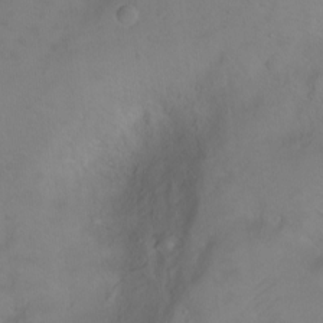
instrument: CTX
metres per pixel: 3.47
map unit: Ht
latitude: 0.8380
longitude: -44.8191
